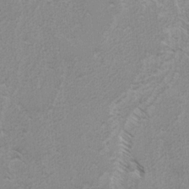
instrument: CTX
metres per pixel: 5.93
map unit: lAvf
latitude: -4.6329
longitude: -114.4601
